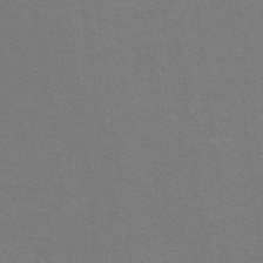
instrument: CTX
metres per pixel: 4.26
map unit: Htu
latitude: -12.2362
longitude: -72.6869
